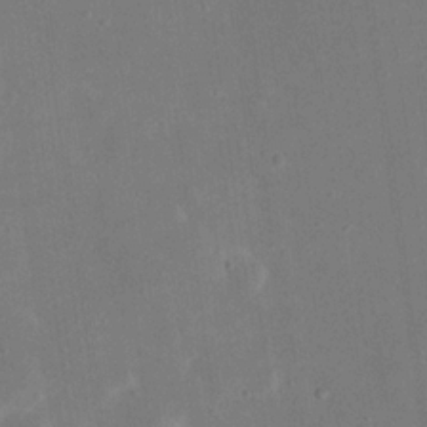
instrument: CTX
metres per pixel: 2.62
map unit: eHh
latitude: 18.5923
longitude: -70.6301
